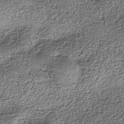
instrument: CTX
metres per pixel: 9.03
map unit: Nhe
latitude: -38.2929
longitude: -147.3482
